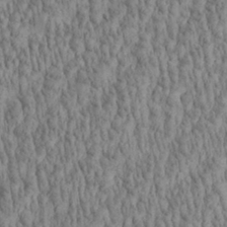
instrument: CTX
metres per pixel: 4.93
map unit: Aa
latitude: 29.2537
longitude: -138.1011
